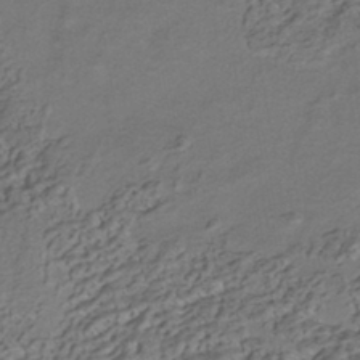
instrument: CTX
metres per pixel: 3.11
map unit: HNhu
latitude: -41.8044
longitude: 107.5966
